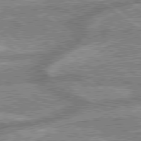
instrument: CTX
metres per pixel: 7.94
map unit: lApd
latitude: 79.4805
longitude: -168.4601
